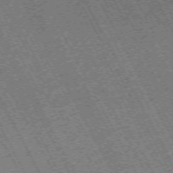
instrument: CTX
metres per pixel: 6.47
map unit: Hpe
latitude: -71.5588
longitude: 10.9542
